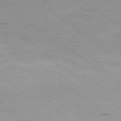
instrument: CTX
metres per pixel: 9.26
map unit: Ap
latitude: -79.1431
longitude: -100.1578
